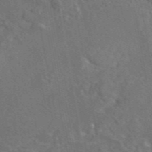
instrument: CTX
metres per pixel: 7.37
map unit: eAb
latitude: 46.6491
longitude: 108.8975
